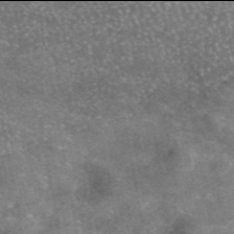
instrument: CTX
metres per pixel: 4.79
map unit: eAb
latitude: 45.9906
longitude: 123.6911
